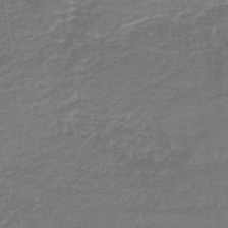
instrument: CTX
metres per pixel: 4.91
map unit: HNb
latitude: -42.2172
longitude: 51.4265
